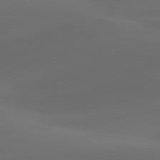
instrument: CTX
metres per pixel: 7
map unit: lApd
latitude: 80.8191
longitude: -83.6316
